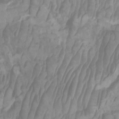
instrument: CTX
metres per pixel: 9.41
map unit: Htu
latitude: -5.4643
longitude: -76.2711
